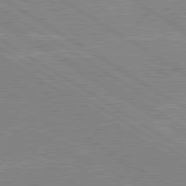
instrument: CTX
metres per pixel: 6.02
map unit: lApd
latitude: 80.1767
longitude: -125.4426
